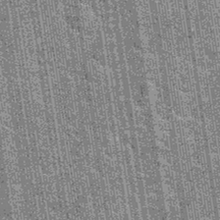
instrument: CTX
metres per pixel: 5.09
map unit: Hto
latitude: 34.5356
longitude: -52.1200
